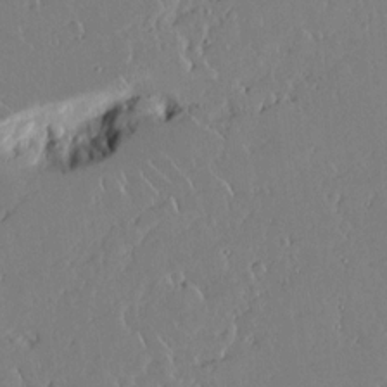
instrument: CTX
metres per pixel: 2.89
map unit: Aa
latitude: 12.7058
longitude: -126.8380
